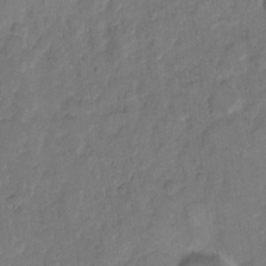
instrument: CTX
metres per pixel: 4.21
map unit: eHh
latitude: 9.7450
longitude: -64.1578
